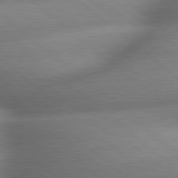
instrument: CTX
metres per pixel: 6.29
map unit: lApd
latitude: 79.7450
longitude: -163.2726
